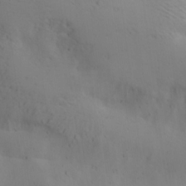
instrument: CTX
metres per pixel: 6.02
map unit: lAa
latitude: 20.1389
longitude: -138.4601
